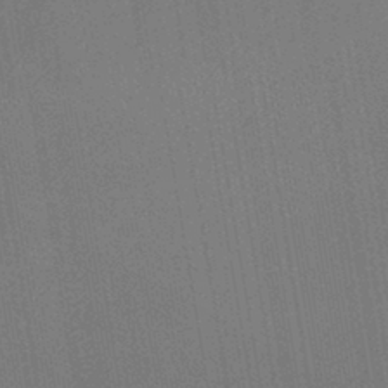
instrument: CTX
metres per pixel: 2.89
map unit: HNhu
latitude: -42.5762
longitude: 94.3495
